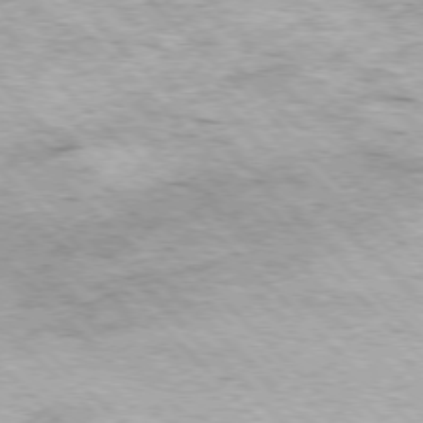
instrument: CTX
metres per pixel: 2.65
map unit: Hpe
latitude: -77.2754
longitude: 13.5777
